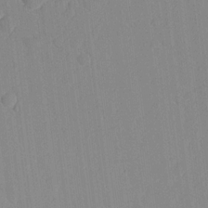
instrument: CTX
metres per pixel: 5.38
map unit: lHvf
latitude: 18.2900
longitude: -112.6490
